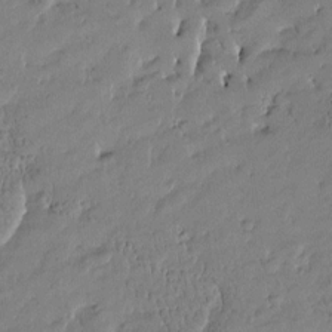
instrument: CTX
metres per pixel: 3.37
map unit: Htu
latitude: -4.5196
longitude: 176.5952
